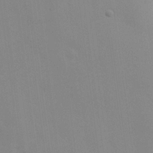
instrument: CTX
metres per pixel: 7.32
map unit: lHvf
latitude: 22.0633
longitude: 146.0850
